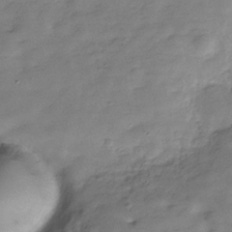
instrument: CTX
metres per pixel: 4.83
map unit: Hve
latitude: -30.2361
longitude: 91.5777
